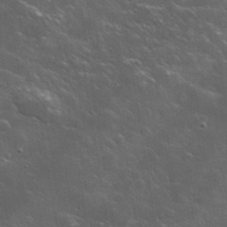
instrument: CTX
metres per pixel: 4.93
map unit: lHvf
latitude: 35.8961
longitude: -91.8772
